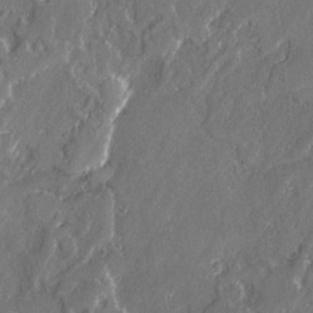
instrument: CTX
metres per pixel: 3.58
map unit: lAvf
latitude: -1.8801
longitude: -107.4049
